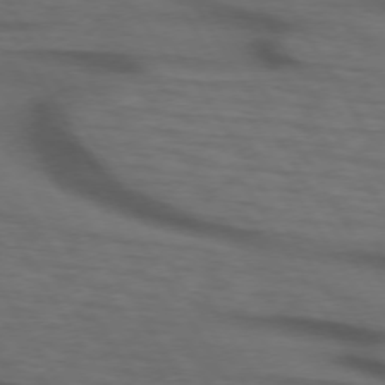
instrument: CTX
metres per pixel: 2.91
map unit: lApd
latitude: 73.3482
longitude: -73.8773
